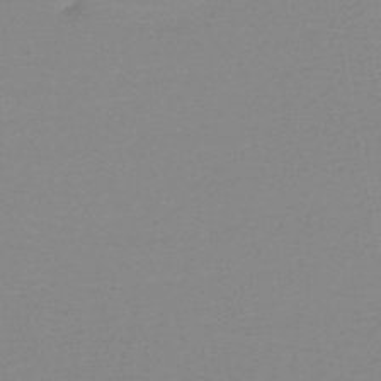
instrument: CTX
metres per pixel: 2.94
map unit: HNb
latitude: -46.5573
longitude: -39.4993
